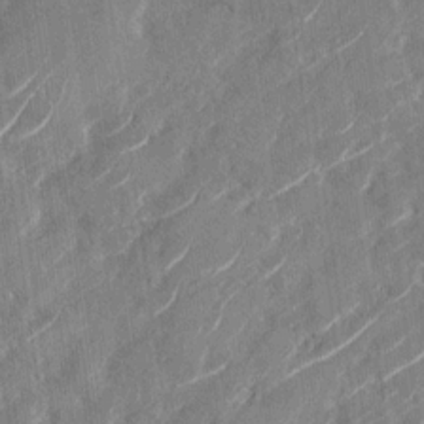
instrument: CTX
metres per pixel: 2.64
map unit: Nhu
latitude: -28.9353
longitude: -72.7813
